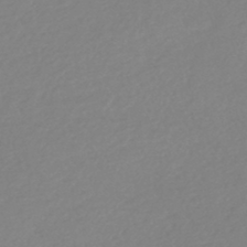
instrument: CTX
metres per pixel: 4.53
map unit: lHb
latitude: -44.1228
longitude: 70.9542
